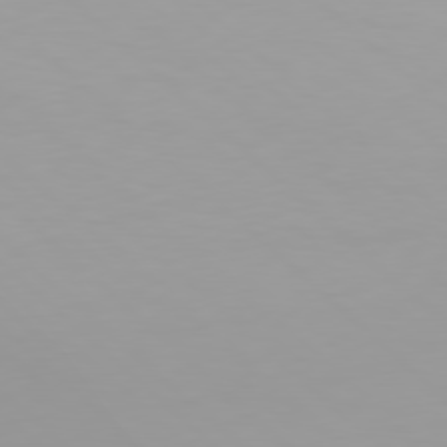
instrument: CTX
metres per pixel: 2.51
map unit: Hpe
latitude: 77.8583
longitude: -140.4601
